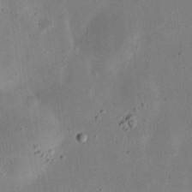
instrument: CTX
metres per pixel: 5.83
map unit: eHh
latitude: 23.7072
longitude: -68.9892
